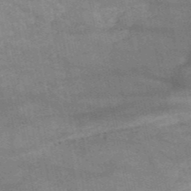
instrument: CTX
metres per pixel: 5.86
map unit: HNb
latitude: -52.8030
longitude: -40.0822
